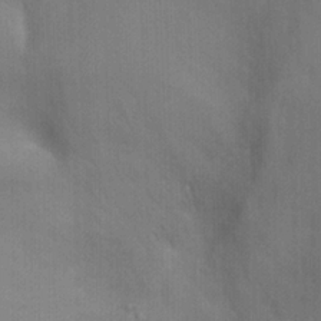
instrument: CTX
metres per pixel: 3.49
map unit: Nhu
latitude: -8.5763
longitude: -48.4223
